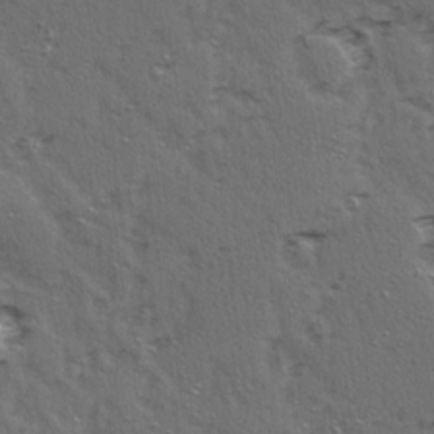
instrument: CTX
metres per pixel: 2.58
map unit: Ave
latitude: 15.3482
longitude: -104.5735
